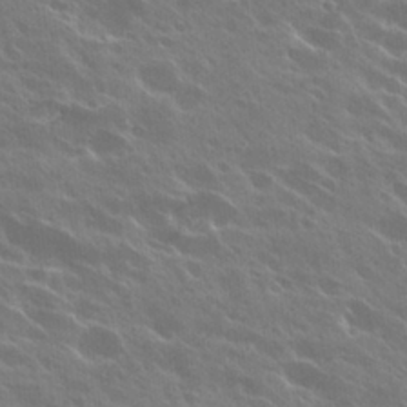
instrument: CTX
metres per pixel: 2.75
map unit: Hto
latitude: 27.5371
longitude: -41.1025
